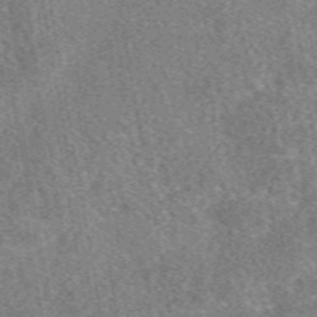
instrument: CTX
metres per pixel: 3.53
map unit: eAb
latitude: 48.6679
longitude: 109.1809
